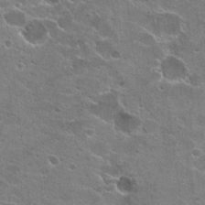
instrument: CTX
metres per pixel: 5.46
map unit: Hto
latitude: 23.4993
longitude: -42.3845
